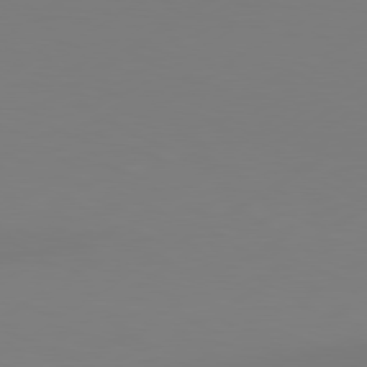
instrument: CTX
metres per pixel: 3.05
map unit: Hpe
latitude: 78.8758
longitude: -128.0444
